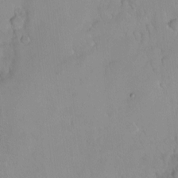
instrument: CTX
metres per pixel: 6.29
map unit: Nhe
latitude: -2.7463
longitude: -59.2159
